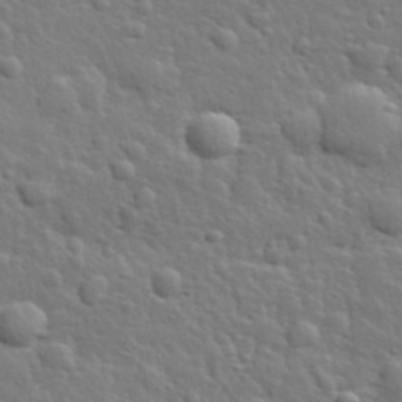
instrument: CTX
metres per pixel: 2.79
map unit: lHvf
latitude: 34.3656
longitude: -81.5371
